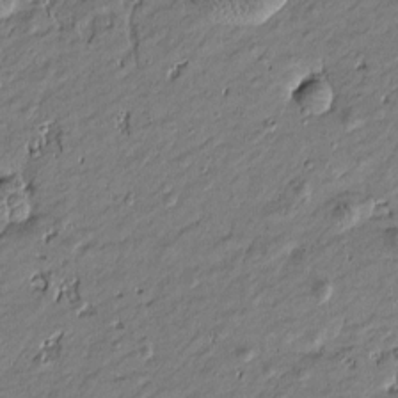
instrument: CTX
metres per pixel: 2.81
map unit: Htu
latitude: -7.0864
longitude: 177.1620
